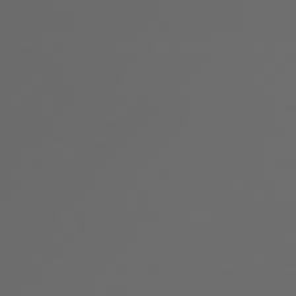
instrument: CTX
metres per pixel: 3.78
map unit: Hpe
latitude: 77.0080
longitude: -139.9150
